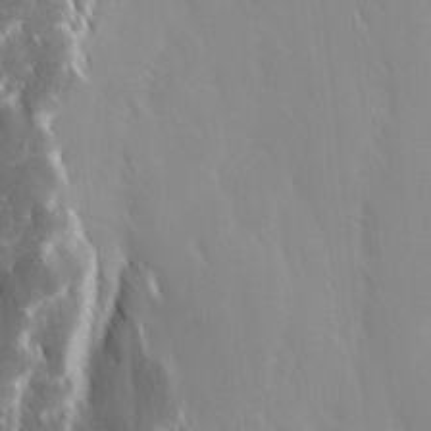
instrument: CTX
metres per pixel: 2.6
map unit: Ave
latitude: 9.5938
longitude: -104.2334
